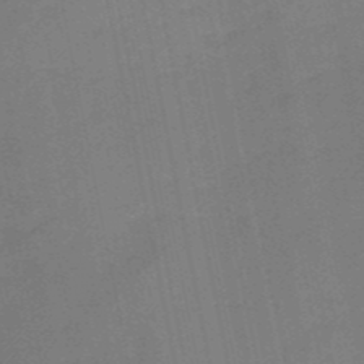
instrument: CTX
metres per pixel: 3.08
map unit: HNb
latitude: -50.9920
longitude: -42.5735
